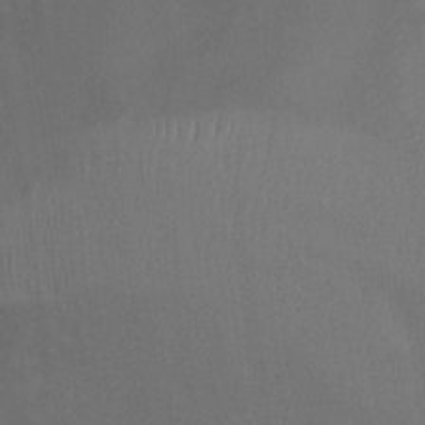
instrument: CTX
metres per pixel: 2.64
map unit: Ht
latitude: -1.8990
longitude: -20.3279
